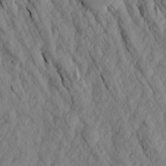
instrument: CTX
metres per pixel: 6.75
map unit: Aa
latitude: 16.9136
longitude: -146.1011
